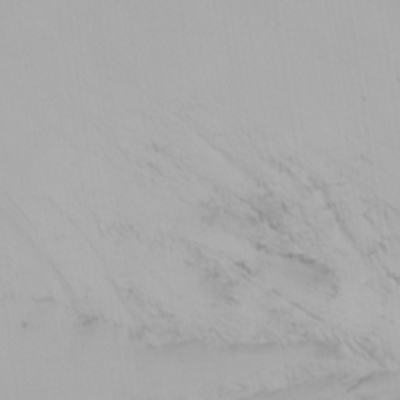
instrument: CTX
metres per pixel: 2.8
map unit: Nhu
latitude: -5.4643
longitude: -92.2522
